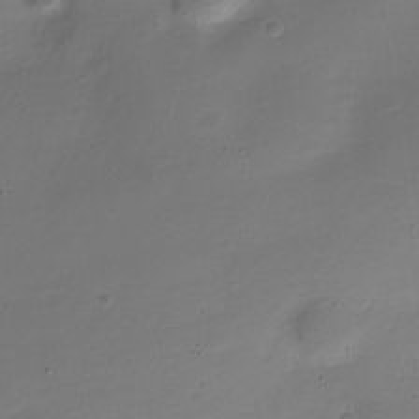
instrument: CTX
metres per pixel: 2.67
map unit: Nve
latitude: -21.8800
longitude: 105.1809
